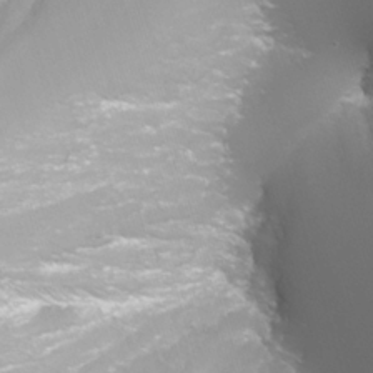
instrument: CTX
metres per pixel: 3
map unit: Nhu
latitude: -7.5588
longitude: -75.6127
